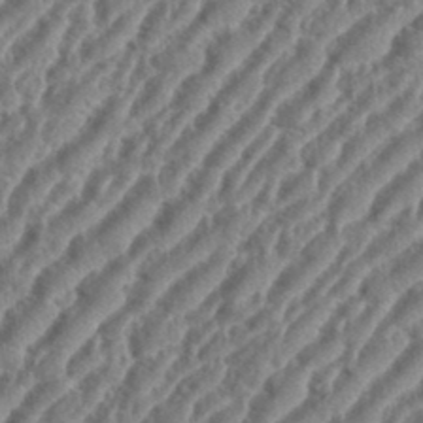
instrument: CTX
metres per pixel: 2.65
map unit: eHh
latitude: 36.2145
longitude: -135.0080
